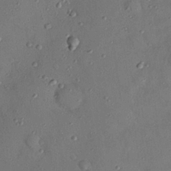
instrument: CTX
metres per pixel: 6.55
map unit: Nhu
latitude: 25.3103
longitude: -73.3104
